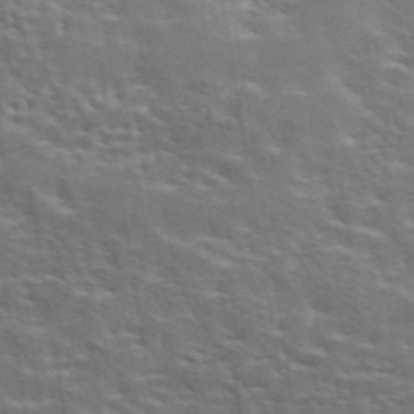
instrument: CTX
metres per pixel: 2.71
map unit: eAb
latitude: 43.3860
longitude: 112.1228
